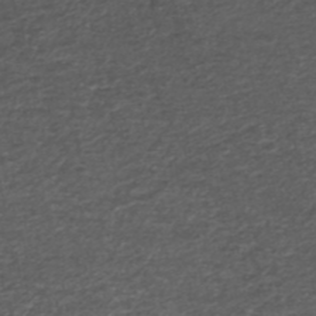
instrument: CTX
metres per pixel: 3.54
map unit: ANa
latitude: 42.0822
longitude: 28.0850
